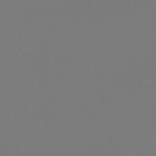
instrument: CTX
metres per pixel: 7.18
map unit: lHb
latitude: -47.0486
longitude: 72.2739
